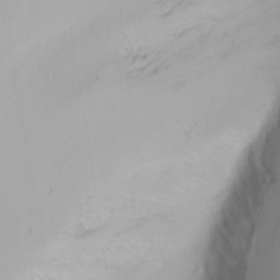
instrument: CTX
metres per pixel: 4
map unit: Htu
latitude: -4.2172
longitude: -88.8947
